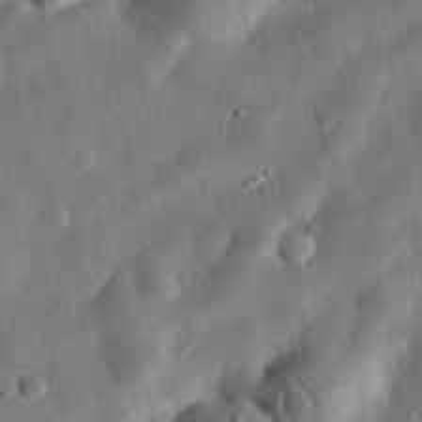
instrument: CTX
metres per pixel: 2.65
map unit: eHh
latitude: 32.4034
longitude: -77.0458
